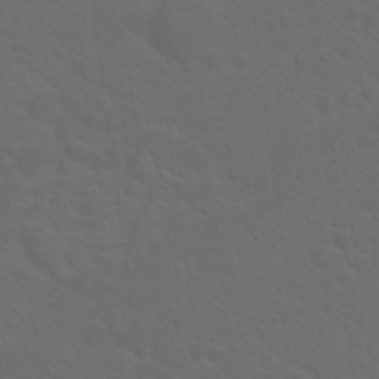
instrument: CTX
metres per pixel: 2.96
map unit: Hto
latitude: 19.9150
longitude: -39.7827
